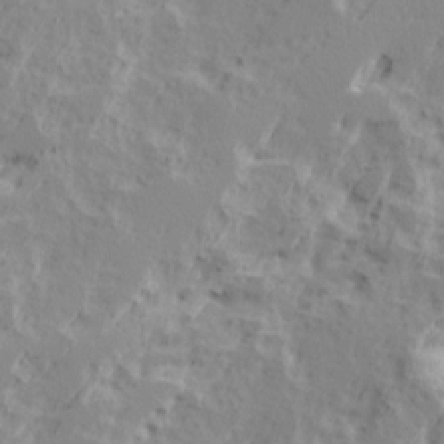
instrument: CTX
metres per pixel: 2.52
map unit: Ave
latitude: 15.8206
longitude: -137.6883
